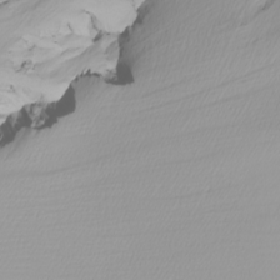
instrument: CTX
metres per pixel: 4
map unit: Nhu
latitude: -5.3131
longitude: -94.4223
